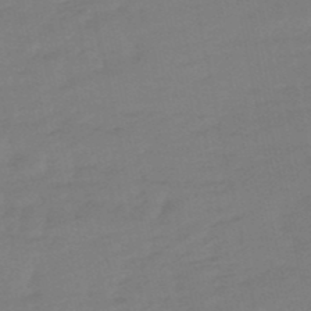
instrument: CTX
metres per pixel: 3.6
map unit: eHb
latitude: -49.5966
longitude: 77.4643
